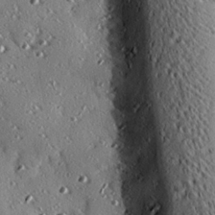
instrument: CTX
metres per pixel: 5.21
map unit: eHh
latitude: 22.3089
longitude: -90.2900
